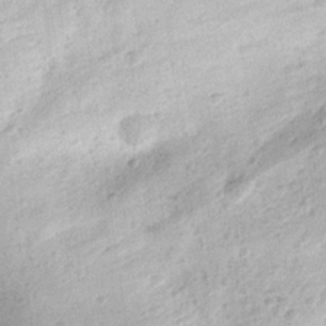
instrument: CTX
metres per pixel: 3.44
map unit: eHh
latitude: 25.5938
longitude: -77.7071
